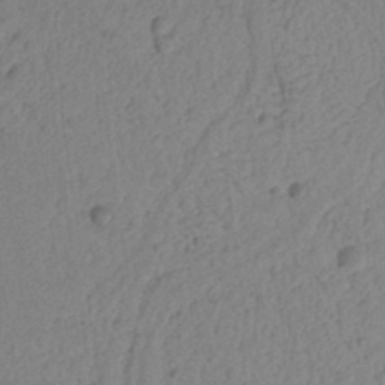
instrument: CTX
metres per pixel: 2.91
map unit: Ht
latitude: 11.2348
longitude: -74.5357
